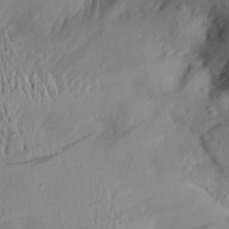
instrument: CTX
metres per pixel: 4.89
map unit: Aa
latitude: 20.8380
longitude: -146.3279
